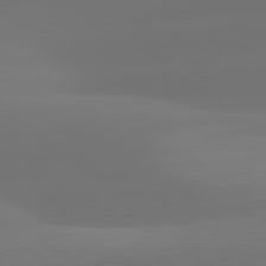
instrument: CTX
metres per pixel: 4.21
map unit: lApd
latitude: 81.2159
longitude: 129.1053
